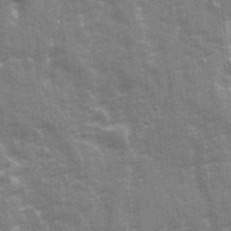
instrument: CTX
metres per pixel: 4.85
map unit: Ave
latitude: 20.9514
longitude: -133.5371
